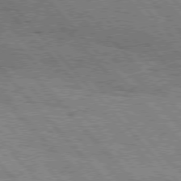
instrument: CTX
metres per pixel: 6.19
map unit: Hpe
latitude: 76.4223
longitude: -150.8191
